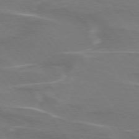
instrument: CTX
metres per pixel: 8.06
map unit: lApd
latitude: 74.8569
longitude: -62.3090
